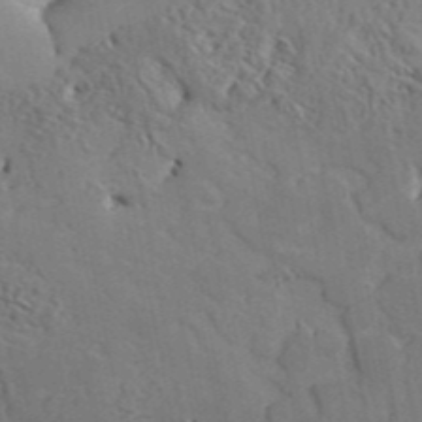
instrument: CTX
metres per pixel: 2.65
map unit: eHh
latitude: 34.1011
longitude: -133.8583
